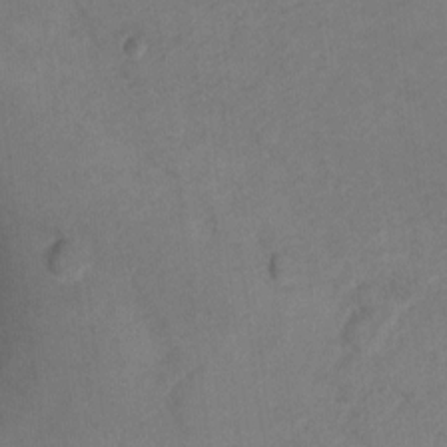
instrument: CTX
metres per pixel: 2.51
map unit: Ht
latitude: 5.1970
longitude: -30.1767
